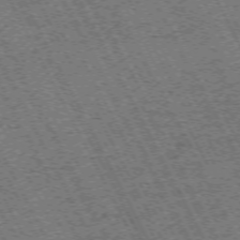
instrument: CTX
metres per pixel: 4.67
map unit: Hpe
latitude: -71.9178
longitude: 10.5763
